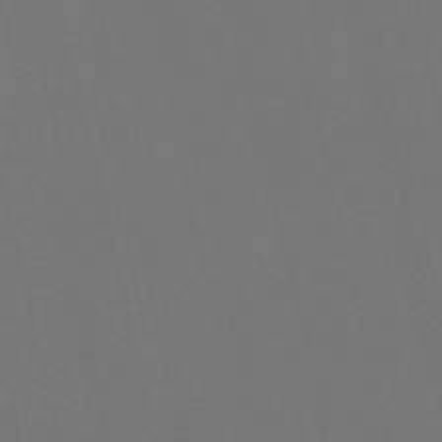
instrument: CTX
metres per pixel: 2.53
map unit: Nve
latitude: -59.5777
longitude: 60.9353
